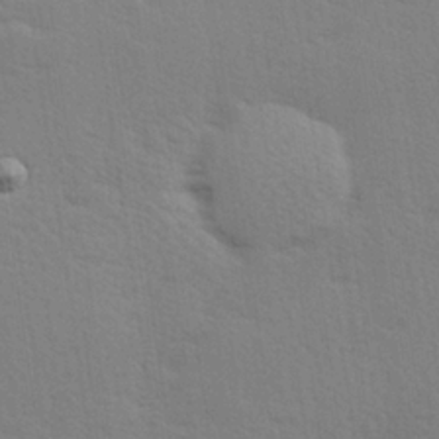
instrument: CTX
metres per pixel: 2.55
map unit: Hve
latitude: 26.4223
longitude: -94.1389
